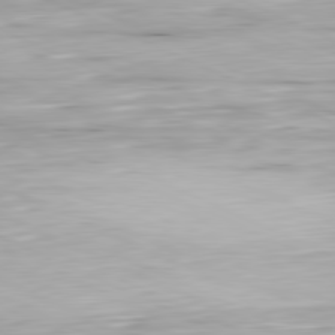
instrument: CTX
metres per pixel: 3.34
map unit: Ap
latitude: -81.5210
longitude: -69.2537
